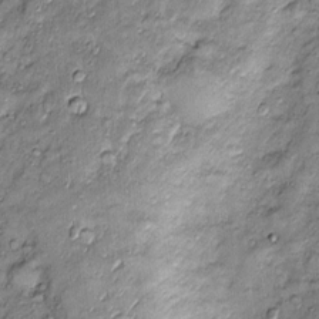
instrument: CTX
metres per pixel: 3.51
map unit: Htu
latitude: -4.0472
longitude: 159.0864
